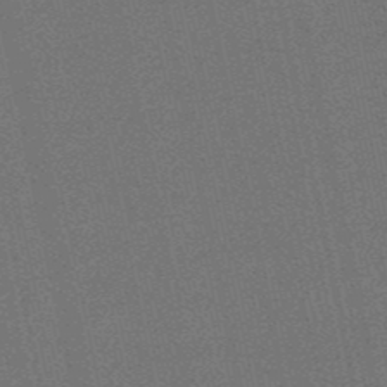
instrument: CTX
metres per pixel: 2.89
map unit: eHb
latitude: -50.1984
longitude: 79.5588
